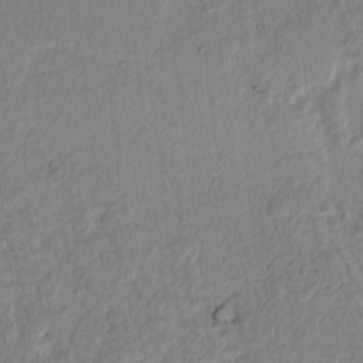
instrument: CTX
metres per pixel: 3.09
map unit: lAvf
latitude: 6.6868
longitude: 168.1039
